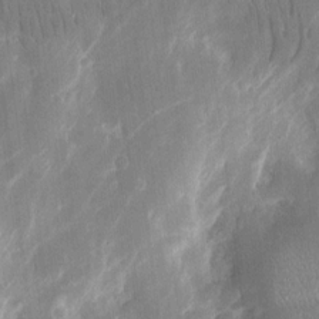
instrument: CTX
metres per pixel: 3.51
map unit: eHh
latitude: 13.3482
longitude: -71.8205
